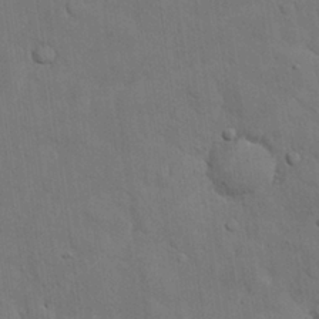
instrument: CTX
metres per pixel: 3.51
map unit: Nhu
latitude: 27.0270
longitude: -73.1215
